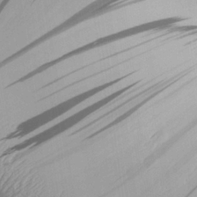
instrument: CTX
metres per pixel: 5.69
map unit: Aa
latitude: 25.5371
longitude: -129.3670
